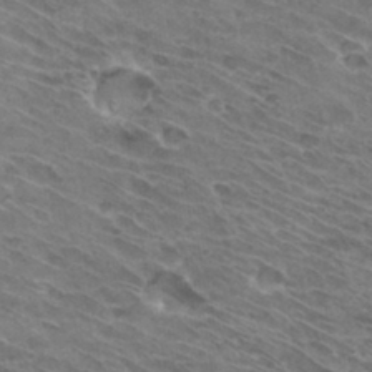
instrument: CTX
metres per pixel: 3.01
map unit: Hto
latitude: 32.3656
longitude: -44.6490
